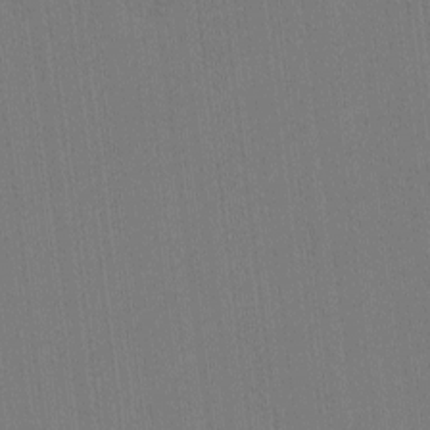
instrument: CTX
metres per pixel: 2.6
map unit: lHvf
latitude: -10.6896
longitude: -104.4223
